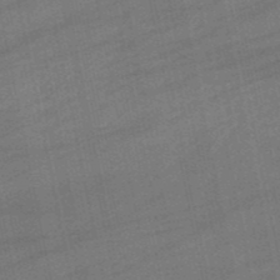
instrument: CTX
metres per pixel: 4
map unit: lHb
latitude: -49.5588
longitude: 78.3306
